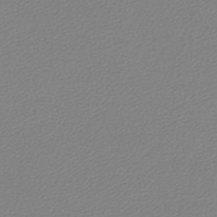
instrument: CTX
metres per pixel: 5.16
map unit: lHb
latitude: -45.1431
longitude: 76.0472
